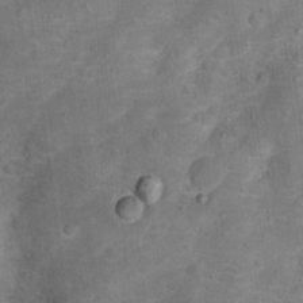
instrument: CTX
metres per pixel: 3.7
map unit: Hto
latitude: 15.8395
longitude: -42.2145
